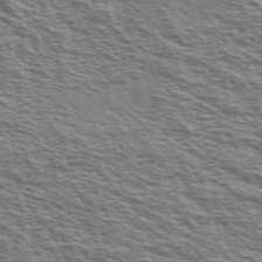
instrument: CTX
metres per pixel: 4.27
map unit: Ave
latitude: 38.3089
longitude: -110.5357
